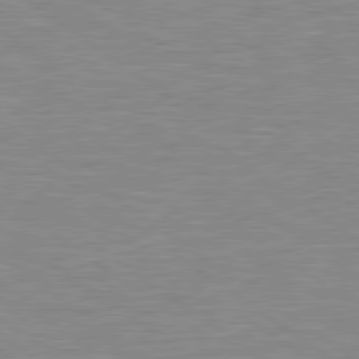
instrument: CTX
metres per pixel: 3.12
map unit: Hpe
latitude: 79.2159
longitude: -121.8773
